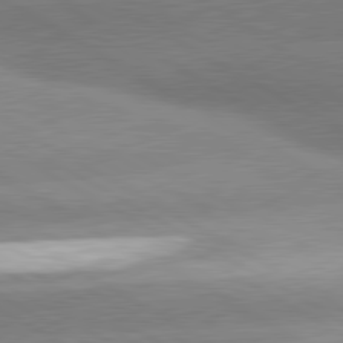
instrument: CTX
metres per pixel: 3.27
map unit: lApd
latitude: 80.4790
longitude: -155.2915
